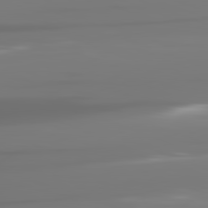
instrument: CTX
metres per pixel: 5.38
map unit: lApd
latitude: 81.7639
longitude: -145.3481
